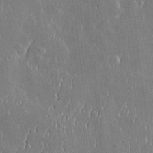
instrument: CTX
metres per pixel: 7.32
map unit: Htu
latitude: -6.0850
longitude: 175.5966
